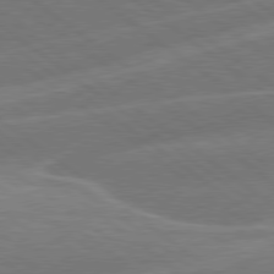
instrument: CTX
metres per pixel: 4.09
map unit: Hpe
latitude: 79.0081
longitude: -153.8961
